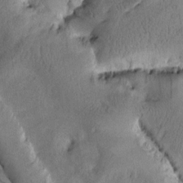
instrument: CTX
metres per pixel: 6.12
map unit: Htu
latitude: -0.3118
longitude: 175.5021
